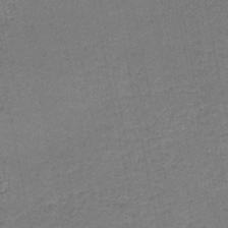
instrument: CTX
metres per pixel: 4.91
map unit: HNb
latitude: -50.5574
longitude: -49.3482
